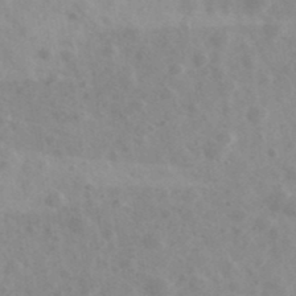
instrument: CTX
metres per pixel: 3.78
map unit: Ave
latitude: 39.4426
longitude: -106.8191
